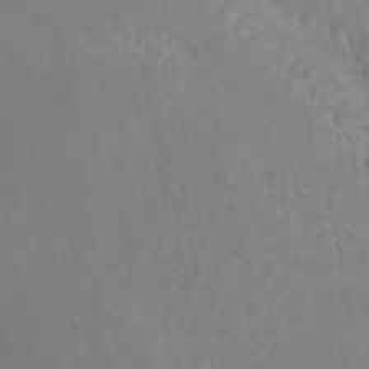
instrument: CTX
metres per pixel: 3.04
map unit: ANa
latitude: 43.0647
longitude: 16.8597
